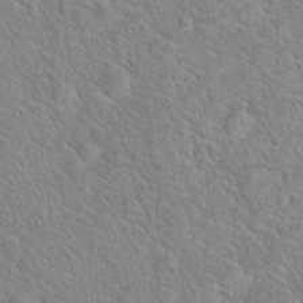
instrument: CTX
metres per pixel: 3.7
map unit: Hto
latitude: 19.4048
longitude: -44.3845
